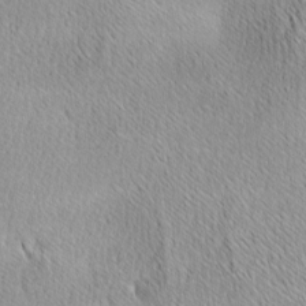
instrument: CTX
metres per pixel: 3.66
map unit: lAa
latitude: -4.5007
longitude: -121.3671
